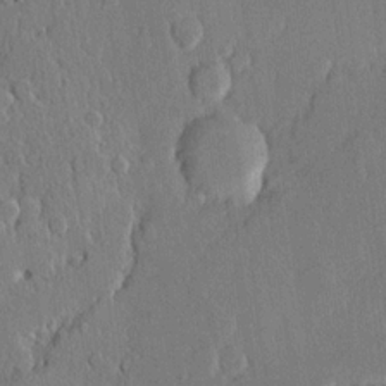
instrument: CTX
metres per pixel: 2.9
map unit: lHvf
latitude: 20.1767
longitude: 146.2172
